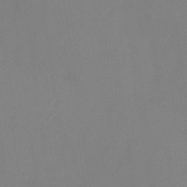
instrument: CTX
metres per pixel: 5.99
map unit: Nhu
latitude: -23.3132
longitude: -70.7246
